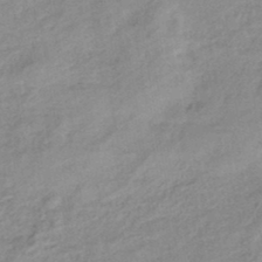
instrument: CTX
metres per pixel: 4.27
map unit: eHb
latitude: -44.1417
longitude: 85.0864
